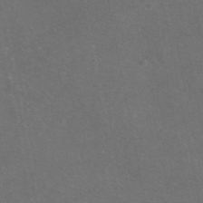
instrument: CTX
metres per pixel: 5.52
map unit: eAb
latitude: 47.0459
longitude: 116.0094
